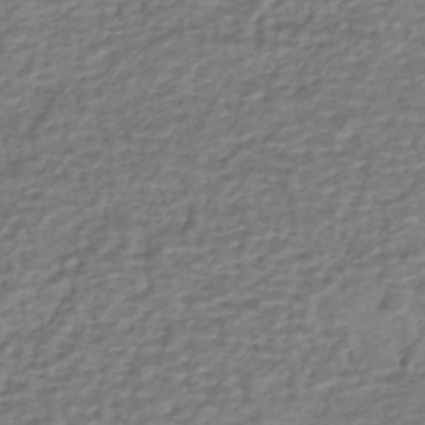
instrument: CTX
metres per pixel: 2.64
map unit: HNhu
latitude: -43.1620
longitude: 101.5021
